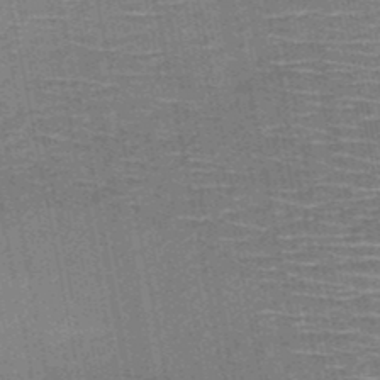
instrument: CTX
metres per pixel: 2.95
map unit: HNb
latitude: -51.2376
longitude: -44.4790
